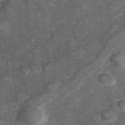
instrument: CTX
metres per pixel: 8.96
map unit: Hve
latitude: 33.0647
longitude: 151.4076
